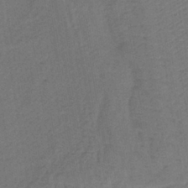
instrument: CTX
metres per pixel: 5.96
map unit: lHb
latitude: -39.1431
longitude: 63.4076
